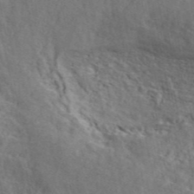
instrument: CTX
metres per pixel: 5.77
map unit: ANa
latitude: 44.5546
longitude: 47.8989
